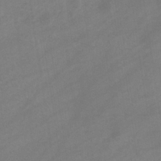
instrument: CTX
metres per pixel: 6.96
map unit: eHb
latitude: -33.7100
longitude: 72.5196
